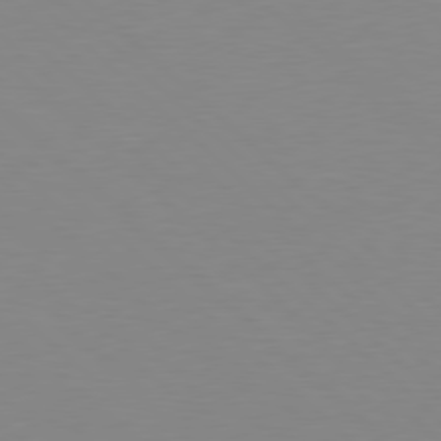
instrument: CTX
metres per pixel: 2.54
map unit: Hpe
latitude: 78.2145
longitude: -164.5735
